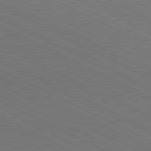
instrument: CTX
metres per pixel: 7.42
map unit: lApd
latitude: 81.1025
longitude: 148.8408
